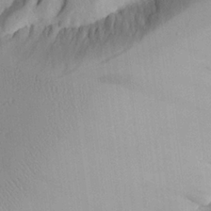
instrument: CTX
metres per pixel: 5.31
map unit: Aa
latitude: 24.6679
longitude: -128.4790
